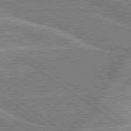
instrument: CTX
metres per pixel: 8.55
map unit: lApd
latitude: 79.5371
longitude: -121.8584
